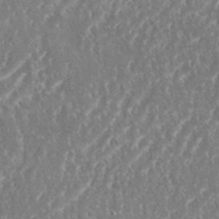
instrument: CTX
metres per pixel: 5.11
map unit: eHh
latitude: 34.9135
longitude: -134.3278
